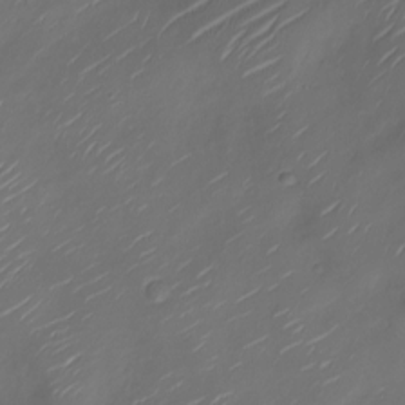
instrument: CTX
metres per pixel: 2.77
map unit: Nve
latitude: -20.4629
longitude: 105.0486
